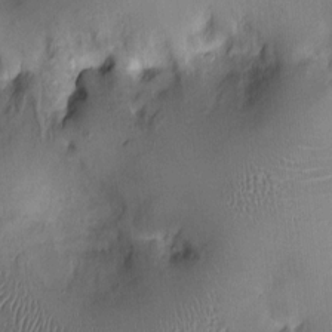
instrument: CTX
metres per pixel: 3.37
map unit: Nhu
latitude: 1.0269
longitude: -14.6680
